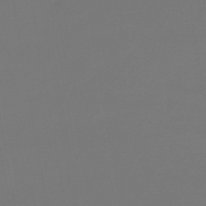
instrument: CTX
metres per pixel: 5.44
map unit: lHb
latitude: -43.1998
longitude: 63.8800
